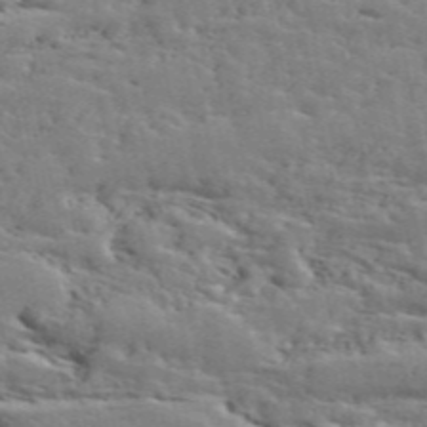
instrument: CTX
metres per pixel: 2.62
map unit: ANa
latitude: 48.8947
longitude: -79.2915
